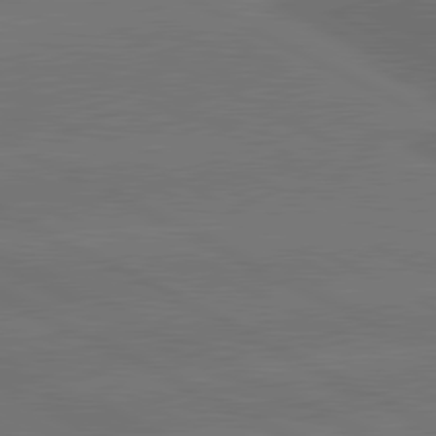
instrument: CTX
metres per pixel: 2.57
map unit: lApd
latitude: 81.2159
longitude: -147.2537
